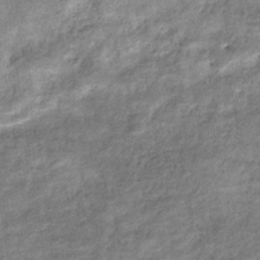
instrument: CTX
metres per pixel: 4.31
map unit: eHb
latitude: -37.4832
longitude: 77.5399
